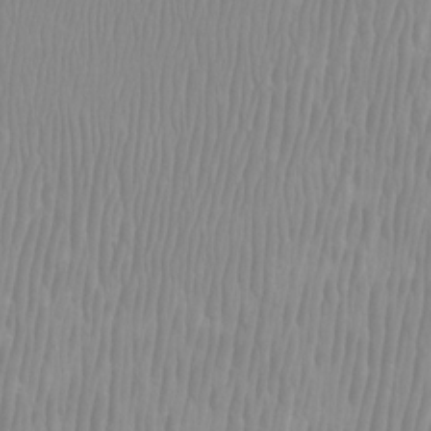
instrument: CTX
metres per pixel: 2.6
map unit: Htu
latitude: -8.5952
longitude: -76.1011
